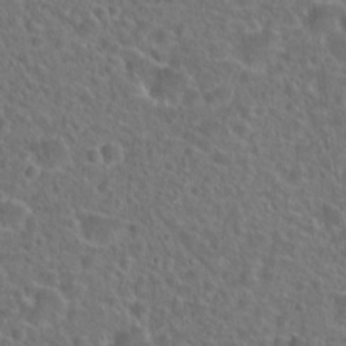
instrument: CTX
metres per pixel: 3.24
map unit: Hto
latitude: 23.7827
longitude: -46.0255
